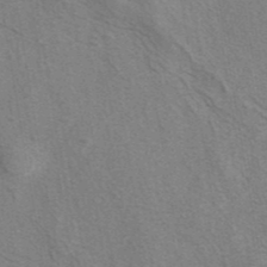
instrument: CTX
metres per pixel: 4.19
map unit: eAb
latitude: 40.7435
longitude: 106.8975
